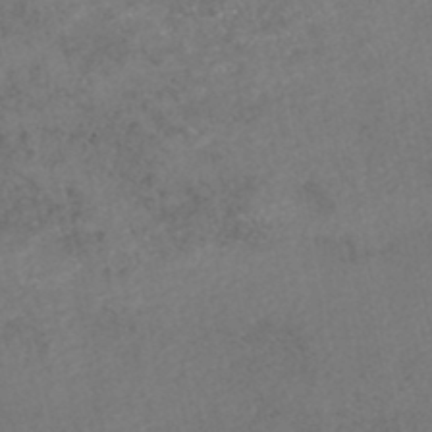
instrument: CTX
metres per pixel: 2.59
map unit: HNhu
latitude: -47.7477
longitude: 98.1984
